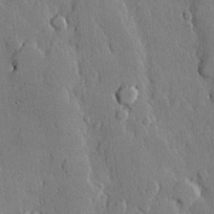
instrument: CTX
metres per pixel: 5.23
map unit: lHvf
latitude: 20.4412
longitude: 146.0661
